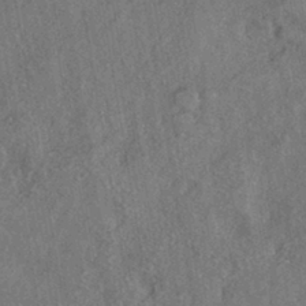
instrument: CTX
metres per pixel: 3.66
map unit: eHh
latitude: -41.4265
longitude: 120.8408
